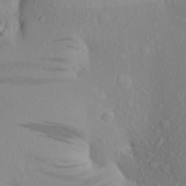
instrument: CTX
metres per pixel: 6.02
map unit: Aa
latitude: 23.8583
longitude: -145.6694
